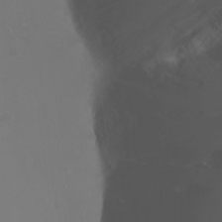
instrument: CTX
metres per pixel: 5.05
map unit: Nhu
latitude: 22.2900
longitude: -64.2900
